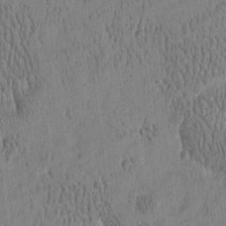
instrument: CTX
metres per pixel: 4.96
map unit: Htu
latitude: -4.8408
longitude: 175.1242
